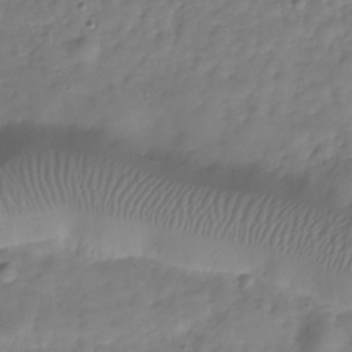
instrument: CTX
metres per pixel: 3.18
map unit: Hve
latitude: -30.1983
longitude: 93.8800
